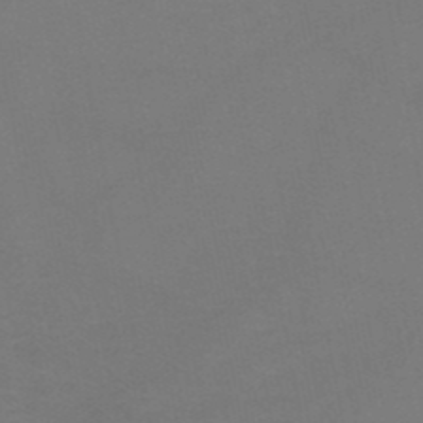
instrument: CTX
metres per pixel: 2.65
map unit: HNb
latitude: -51.4265
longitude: -42.7057
